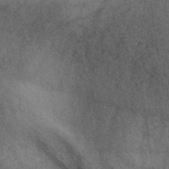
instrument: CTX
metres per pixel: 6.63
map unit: ANa
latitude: 39.1781
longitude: 28.9920
